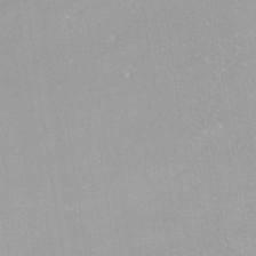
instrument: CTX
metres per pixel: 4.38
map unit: ANa
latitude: -38.9542
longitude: 95.8611
